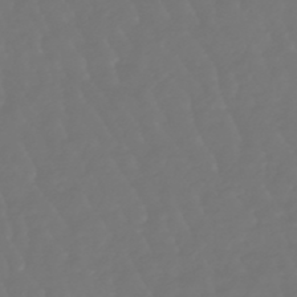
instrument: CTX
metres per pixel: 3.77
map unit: lHb
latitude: -47.2376
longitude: 79.7099
